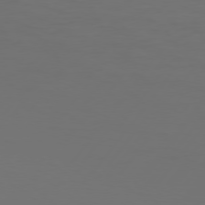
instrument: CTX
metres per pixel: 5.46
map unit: Hpe
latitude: 75.3482
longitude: -130.2523
